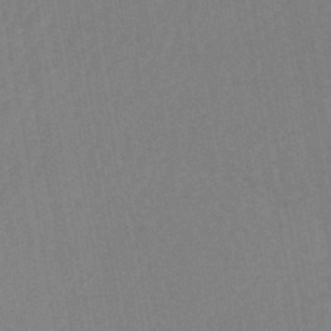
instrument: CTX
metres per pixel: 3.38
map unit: lHb
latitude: -45.0109
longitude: 67.4832
